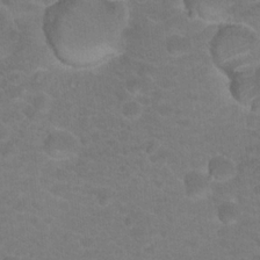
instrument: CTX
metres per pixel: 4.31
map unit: Hto
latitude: 18.9136
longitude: -37.8395
